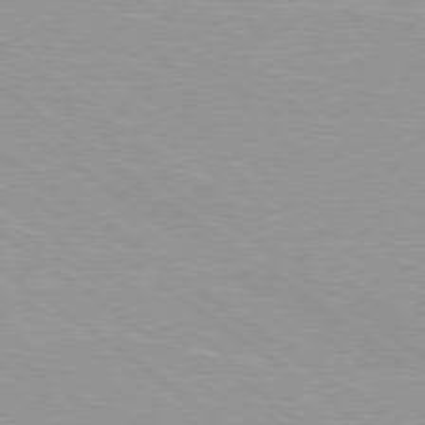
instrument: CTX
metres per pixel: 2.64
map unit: Ap
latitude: -79.5588
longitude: -67.1025
